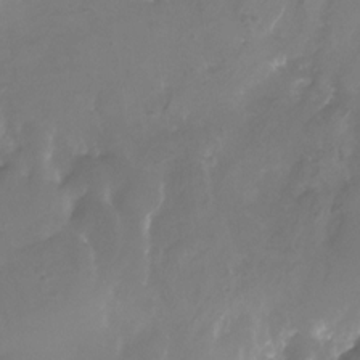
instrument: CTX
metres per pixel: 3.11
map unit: Nhu
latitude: -27.4454
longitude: -71.8016
